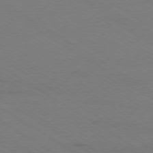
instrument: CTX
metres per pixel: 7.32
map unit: Ap
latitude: -79.1053
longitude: -84.5168
